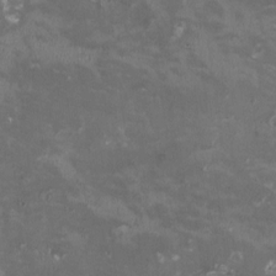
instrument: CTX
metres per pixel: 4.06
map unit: HNhu
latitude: -0.1984
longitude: -3.7449
